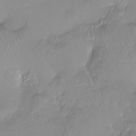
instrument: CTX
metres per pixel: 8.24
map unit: Htu
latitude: -13.8422
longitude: -45.8583
